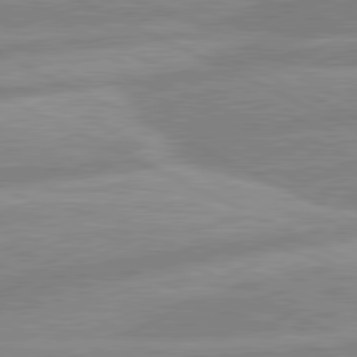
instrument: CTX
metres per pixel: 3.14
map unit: lApd
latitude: 80.7057
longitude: -170.1767
